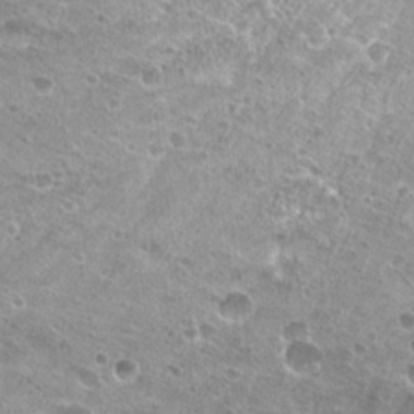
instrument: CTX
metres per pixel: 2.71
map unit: Hto
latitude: 24.7246
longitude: -38.8758
